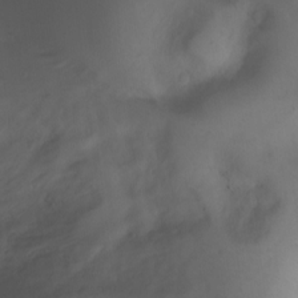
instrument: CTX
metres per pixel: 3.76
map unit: Ht
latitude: 0.8947
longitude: -44.9325
